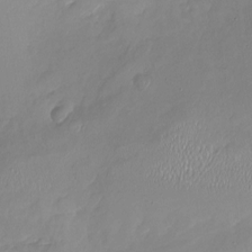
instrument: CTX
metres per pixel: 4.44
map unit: Nhu
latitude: -18.4440
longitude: -57.2159
